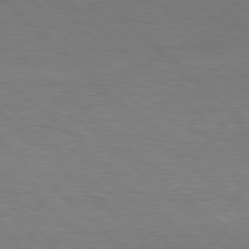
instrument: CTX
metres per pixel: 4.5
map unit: Hpe
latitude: 78.2334
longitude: -149.8205
